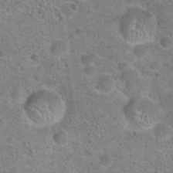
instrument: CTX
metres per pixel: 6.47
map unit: Hto
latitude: 21.9717
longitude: -49.2537
